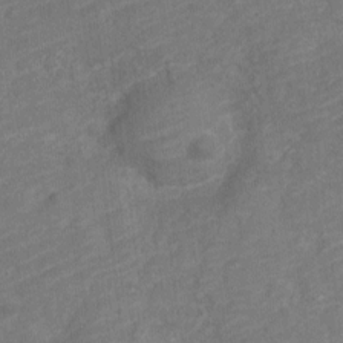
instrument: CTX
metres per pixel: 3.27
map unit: Nve
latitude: -18.2550
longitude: 108.9731
